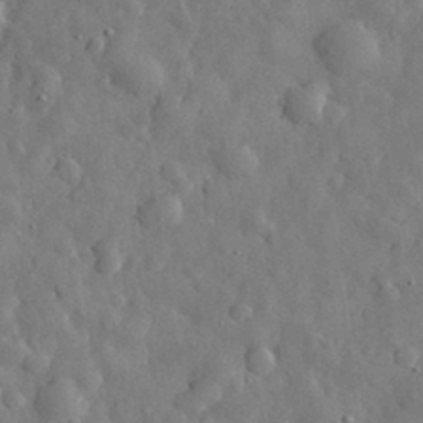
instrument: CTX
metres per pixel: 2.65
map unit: eHh
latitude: 30.4223
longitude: -73.5938
